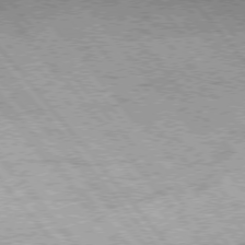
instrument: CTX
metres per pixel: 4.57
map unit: Hpe
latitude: 75.2159
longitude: -144.2144
